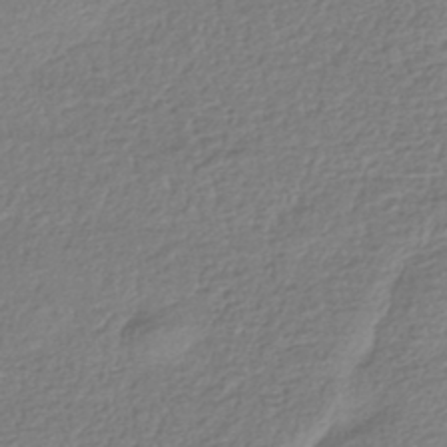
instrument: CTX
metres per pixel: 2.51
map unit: HNhu
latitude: -43.2753
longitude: 99.5966
